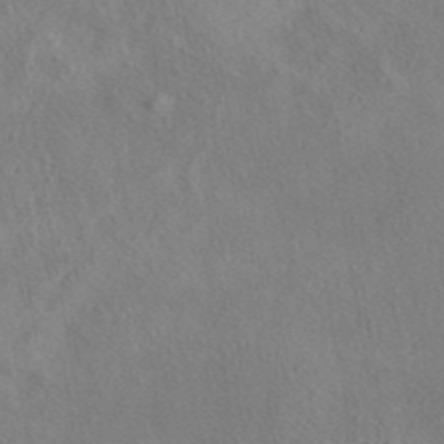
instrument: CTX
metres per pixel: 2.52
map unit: eAb
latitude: 41.1781
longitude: 104.2928
